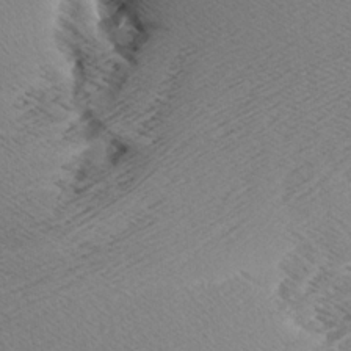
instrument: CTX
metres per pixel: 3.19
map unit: Aa
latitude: 7.8583
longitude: -140.5545
